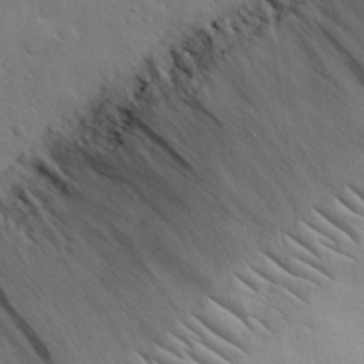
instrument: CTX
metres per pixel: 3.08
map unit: eHh
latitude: 29.5938
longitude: -75.9150
